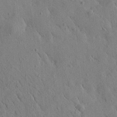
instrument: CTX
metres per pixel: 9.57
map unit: Htu
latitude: -0.2173
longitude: -179.0459
